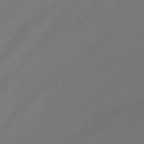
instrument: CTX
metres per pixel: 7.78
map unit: Nhu
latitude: -5.2376
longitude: -91.7828
